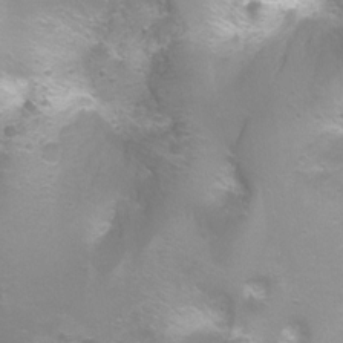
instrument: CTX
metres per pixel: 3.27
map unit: Ht
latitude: -6.6896
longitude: -32.8002
